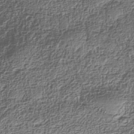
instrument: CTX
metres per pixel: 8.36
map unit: Nhe
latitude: -38.5385
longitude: -147.3293
